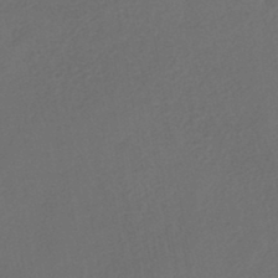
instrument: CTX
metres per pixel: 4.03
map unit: lHb
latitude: -43.9745
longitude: 64.7463
